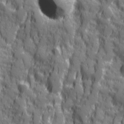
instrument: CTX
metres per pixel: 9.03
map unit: Ave
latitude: 20.0633
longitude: -132.8569
